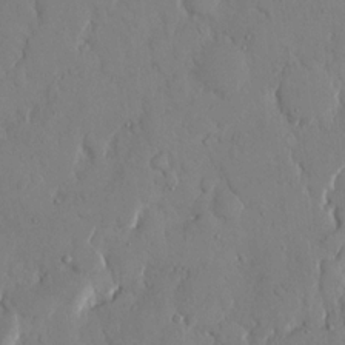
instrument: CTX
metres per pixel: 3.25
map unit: eHh
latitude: 13.6694
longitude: -69.5371
